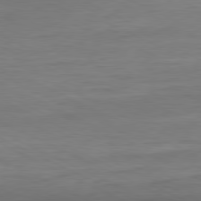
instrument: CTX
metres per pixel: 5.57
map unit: Ap
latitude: -81.2565
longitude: -77.0647
